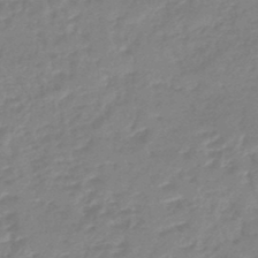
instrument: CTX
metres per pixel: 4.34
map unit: eHb
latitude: -45.8233
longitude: 83.1053
